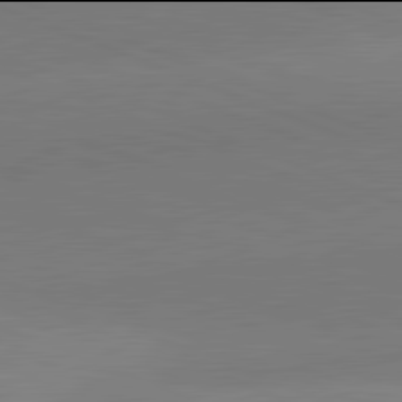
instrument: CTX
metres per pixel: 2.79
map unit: lApd
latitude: 81.9906
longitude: 137.0675
